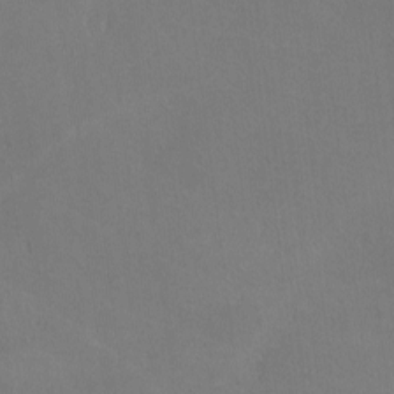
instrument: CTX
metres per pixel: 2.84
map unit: lHvf
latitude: -9.9556
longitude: -100.2145
